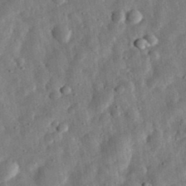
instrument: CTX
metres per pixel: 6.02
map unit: eHh
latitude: 32.5357
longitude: -76.8002
